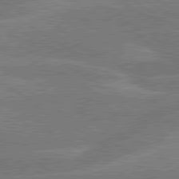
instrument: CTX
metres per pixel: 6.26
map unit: lApd
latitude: 79.9717
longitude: -132.6302
